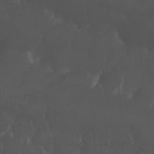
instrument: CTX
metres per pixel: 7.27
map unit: Nhu
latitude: 26.4223
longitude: -64.6113
